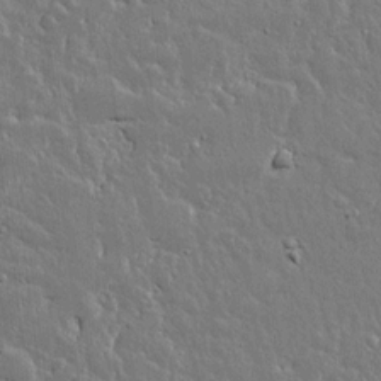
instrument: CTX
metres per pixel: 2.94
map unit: lAvf
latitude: 14.1767
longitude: -127.9339
